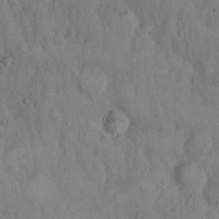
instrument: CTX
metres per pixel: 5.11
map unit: Hto
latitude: 14.9136
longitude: -60.3278
